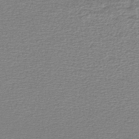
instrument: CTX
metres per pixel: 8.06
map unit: lHb
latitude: -45.3510
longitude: 63.2187
